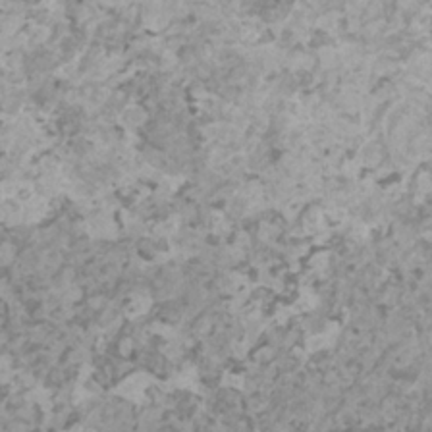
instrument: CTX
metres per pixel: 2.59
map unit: HNhu
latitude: 0.5167
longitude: 4.2550
